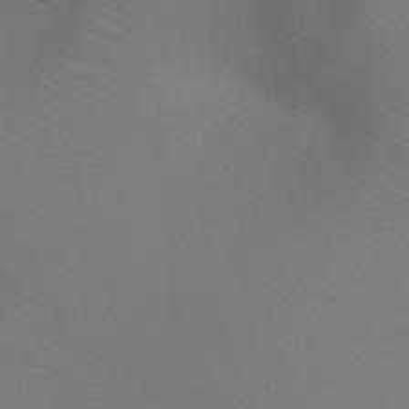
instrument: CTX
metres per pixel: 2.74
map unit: Ht
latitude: -5.1620
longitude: -26.1011
